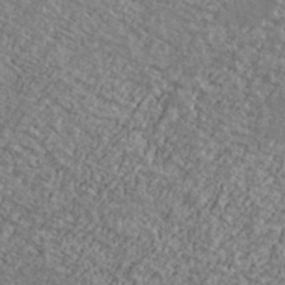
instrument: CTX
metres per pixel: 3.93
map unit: Ave
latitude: 39.7261
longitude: -110.5168
